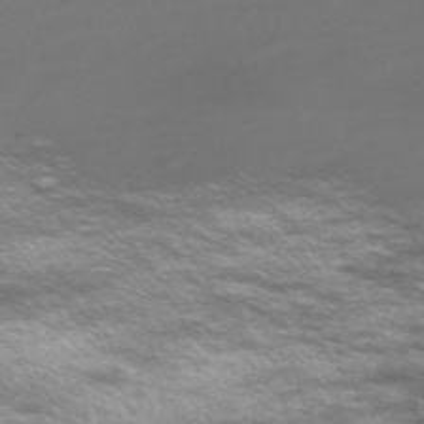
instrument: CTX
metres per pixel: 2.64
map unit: Nve
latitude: -59.1998
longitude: 57.6722
